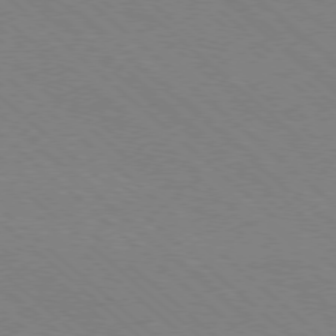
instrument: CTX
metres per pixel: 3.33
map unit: Ap
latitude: -78.3873
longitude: -65.7450
